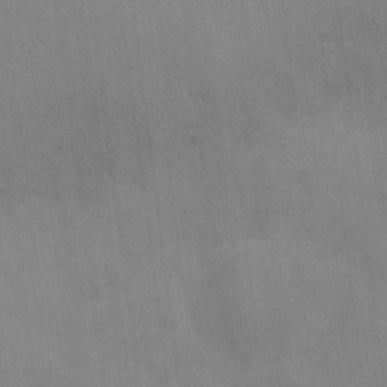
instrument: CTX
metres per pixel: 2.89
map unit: Hto
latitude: -13.3321
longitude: -40.1577
